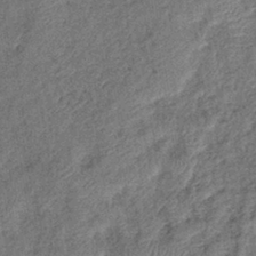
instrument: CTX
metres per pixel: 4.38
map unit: eHb
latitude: -39.5588
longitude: 77.6533
